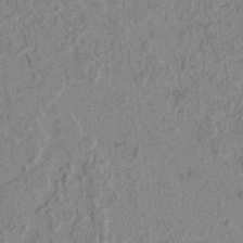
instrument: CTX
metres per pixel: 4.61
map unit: lAvf
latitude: 3.9339
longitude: 157.8611
